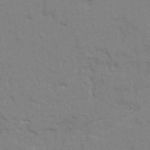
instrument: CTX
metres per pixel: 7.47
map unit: Ave
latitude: 22.0255
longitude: -130.2145
